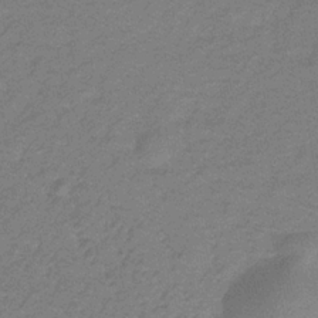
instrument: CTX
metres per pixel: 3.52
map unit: lHb
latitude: -32.0472
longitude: 66.7274
